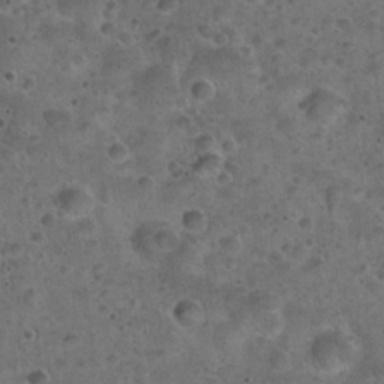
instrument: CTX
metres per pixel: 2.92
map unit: Hto
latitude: 22.5357
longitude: -53.1970
